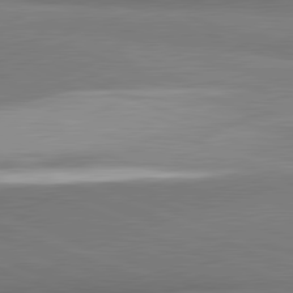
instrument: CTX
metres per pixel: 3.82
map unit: lApd
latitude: 81.7261
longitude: 164.4062
